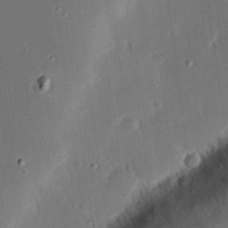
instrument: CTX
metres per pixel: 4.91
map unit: eHh
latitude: 22.5546
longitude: -90.8758
